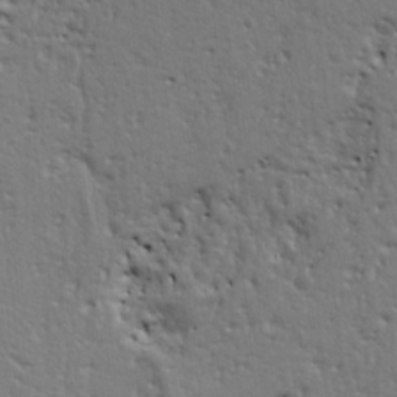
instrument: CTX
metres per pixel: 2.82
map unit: Ht
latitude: 9.7828
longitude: -76.6679
